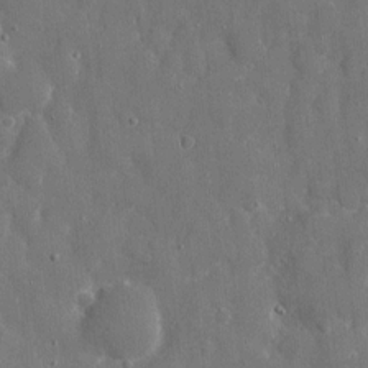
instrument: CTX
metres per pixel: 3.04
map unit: eHh
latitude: 7.9528
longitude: -69.3293
